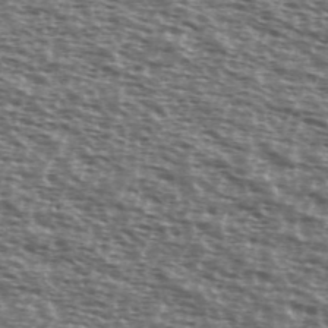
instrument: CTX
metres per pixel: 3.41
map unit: Ave
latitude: 38.8758
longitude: -111.6505
